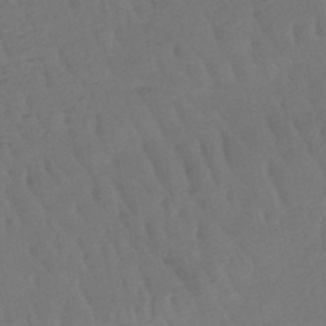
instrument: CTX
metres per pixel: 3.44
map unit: HNb
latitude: -49.8045
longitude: -53.2348
